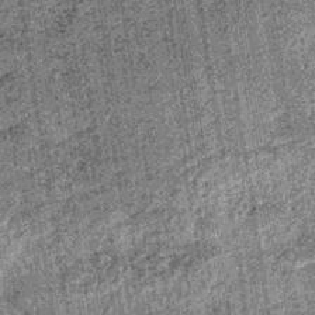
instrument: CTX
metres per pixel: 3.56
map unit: lHb
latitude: -37.4076
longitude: 67.2565
